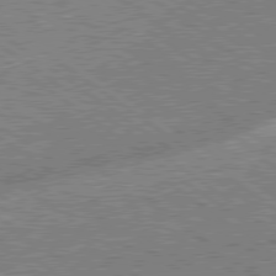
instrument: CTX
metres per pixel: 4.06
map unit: lApd
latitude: 79.0270
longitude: -169.6316
